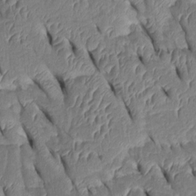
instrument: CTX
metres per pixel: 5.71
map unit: Htu
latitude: 1.3859
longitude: 148.7652
